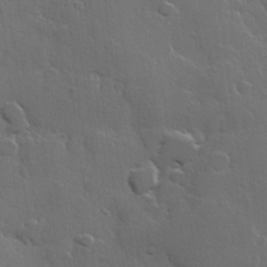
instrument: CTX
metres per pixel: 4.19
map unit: Hve
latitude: 22.9136
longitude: 149.0298
